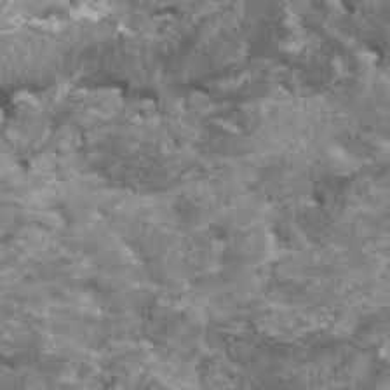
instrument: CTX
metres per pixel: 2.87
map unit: HNhu
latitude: 2.9136
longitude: 3.5588
